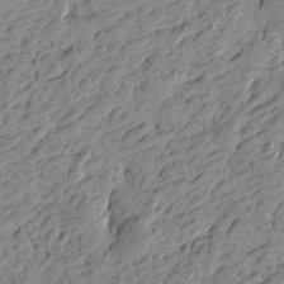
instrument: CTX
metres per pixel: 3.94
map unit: Htu
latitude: -4.2361
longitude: -176.1766
